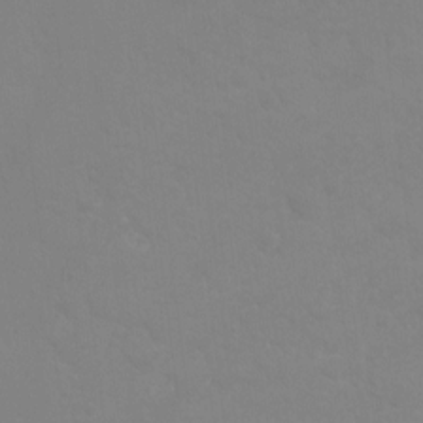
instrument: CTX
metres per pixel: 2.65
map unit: Ht
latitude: -9.0297
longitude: -34.1766
